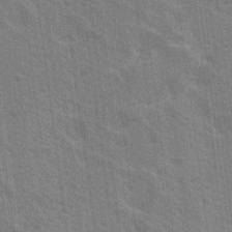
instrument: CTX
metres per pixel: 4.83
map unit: Nhu
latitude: 19.3292
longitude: -30.9325
